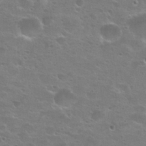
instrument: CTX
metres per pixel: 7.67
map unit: Hto
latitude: 24.3089
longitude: -50.6490
